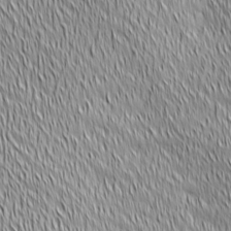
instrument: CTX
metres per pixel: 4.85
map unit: Ave
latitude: 2.5357
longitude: -114.1010
